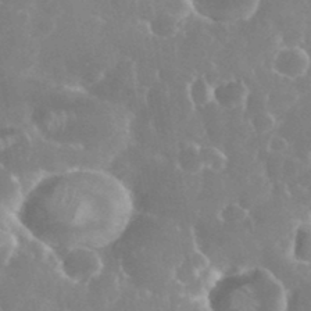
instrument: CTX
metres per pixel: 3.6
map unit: eHh
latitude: 35.3103
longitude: -59.1970
